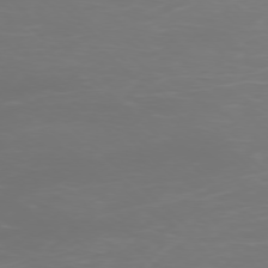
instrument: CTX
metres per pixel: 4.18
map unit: Ap
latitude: -77.1431
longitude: -81.7450
